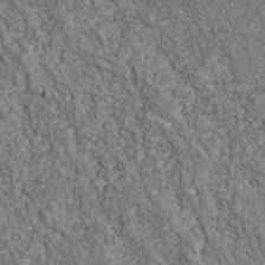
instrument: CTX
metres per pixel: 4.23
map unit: Nhu
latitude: -39.5588
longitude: -84.1389
